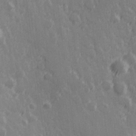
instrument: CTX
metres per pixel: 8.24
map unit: Hve
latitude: 25.5560
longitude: 146.4440
